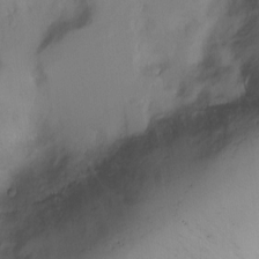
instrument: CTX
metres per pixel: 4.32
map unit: Ht
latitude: -4.2361
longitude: -28.3278
